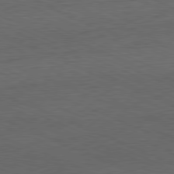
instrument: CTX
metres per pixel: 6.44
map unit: Ap
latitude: -81.5210
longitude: -70.8002
